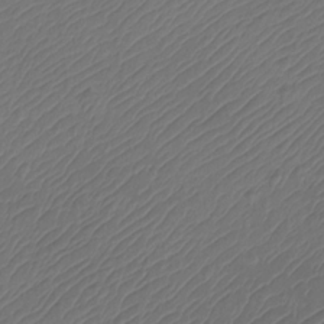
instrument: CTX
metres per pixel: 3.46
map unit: Htu
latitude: -11.6911
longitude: -71.4426
